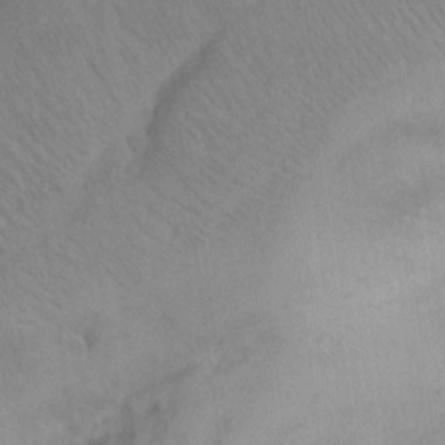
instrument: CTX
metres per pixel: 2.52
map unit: eHh
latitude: 8.4223
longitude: -62.8758
